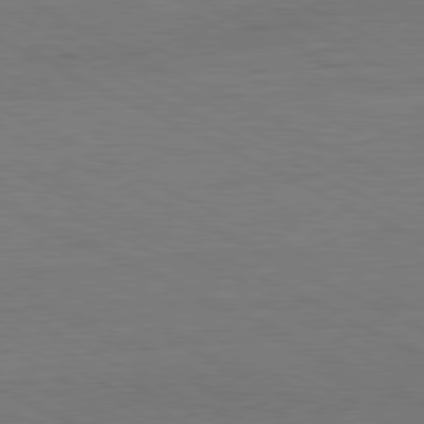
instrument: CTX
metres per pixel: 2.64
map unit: Hpe
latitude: -81.3132
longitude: 18.2173
